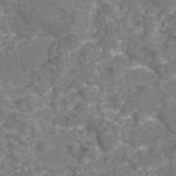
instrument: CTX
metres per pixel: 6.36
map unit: eAb
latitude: 44.1578
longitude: 106.3496
